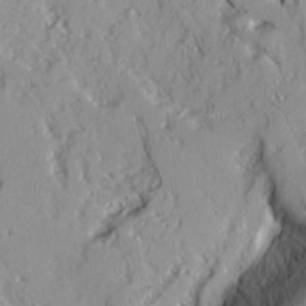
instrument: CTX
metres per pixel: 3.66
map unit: Ave
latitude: 14.5546
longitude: -130.8380
